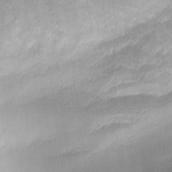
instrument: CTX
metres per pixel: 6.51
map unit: Ave
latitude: -8.8030
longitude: -122.9325
